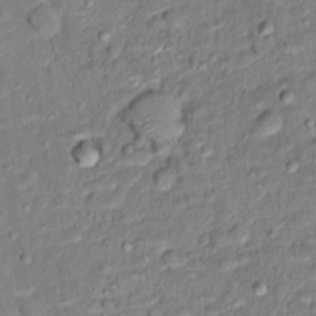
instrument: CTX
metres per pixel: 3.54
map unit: Hto
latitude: 12.2334
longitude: -38.1767
